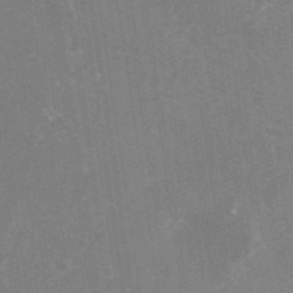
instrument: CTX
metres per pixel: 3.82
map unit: Nhu
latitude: -25.5966
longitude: -73.2159
